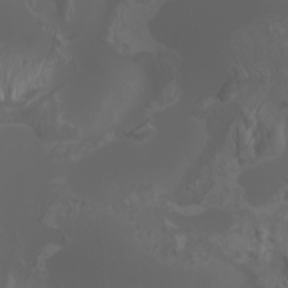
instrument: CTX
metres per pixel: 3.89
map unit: Htu
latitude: -4.9919
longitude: -89.5938
